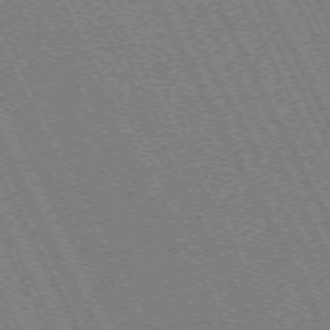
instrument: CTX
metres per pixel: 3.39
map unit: Hpe
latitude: -71.4077
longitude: 9.3698
